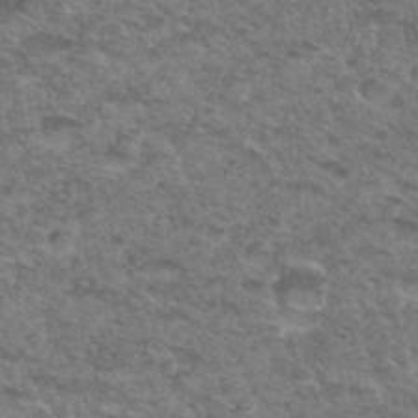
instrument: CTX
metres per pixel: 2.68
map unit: Hto
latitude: 33.4804
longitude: -49.1781
